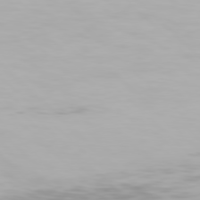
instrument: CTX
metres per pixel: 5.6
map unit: Hpe
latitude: 77.0647
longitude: -162.8191
